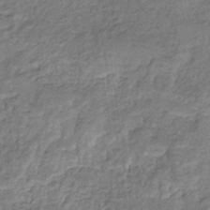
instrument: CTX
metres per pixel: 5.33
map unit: eHb
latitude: -29.9745
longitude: 68.5006
